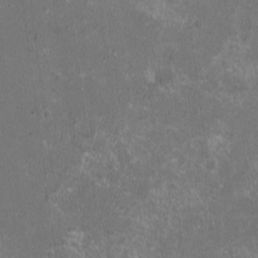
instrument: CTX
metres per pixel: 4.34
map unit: HNhu
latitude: 0.9136
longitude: -0.8380
